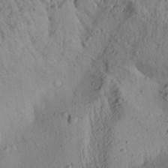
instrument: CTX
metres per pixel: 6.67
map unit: Aa
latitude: 28.4412
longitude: -135.3103
